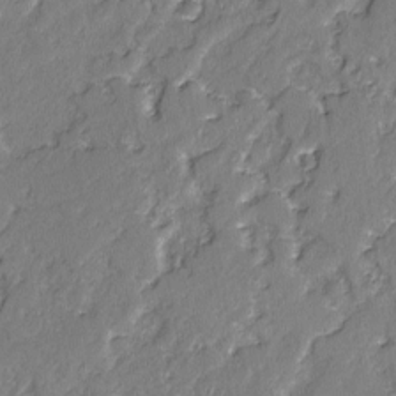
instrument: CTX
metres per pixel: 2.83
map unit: lAvf
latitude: -2.6896
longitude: -107.1970
